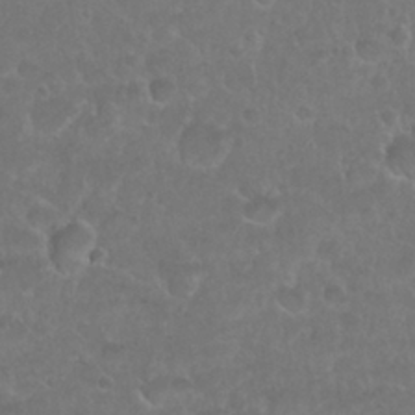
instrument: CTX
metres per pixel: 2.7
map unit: Nhu
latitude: 26.9703
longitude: -52.8002
